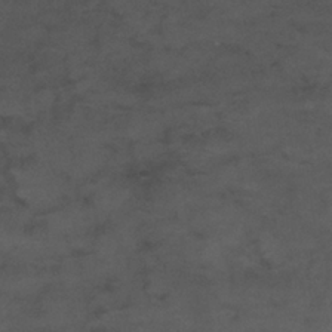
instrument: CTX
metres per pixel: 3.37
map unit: Nhu
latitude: 26.0255
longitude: -53.8584
